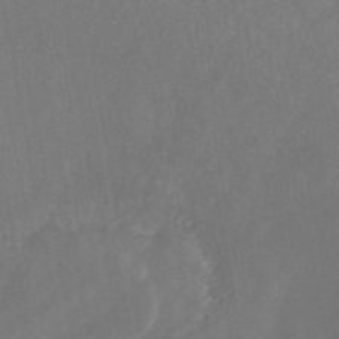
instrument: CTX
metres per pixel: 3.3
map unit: ANa
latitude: 45.2537
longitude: 28.3495
